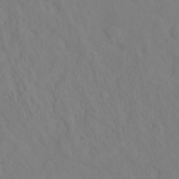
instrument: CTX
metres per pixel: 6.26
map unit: Hto
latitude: -7.0486
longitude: -48.1389
